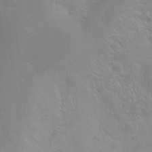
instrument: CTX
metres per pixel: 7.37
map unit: Hto
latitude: -6.2361
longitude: -49.2159
